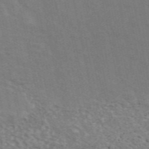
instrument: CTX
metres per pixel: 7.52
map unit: ANa
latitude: 49.4237
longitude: -72.4412
